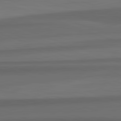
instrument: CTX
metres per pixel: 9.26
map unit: lApd
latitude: 82.7246
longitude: 176.5952
